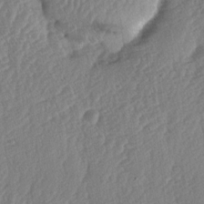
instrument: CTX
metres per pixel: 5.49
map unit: lAa
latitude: -5.8989
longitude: -130.2901
